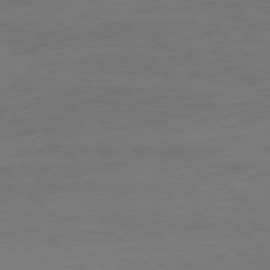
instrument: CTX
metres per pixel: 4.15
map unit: Ap
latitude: -77.3132
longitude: -71.3293
